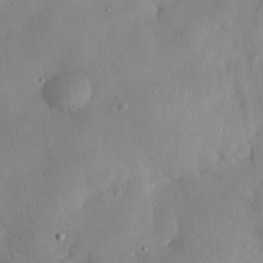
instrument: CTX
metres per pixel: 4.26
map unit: eHh
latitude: 29.5749
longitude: -73.5749
